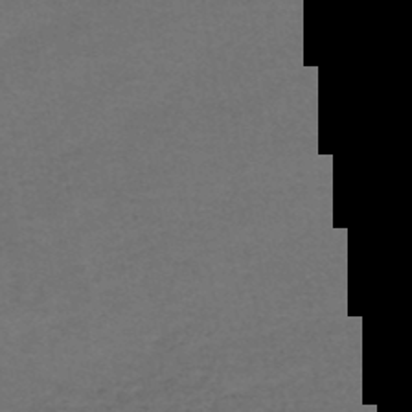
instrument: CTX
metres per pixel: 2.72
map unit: HNhu
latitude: -49.0109
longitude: 100.2928
